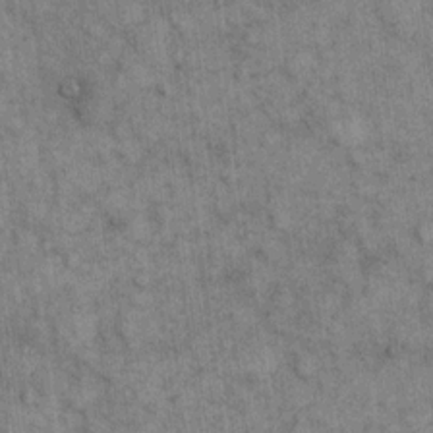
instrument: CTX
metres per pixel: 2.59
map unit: eHh
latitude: 15.5183
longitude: -65.9717
